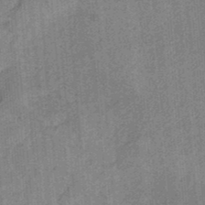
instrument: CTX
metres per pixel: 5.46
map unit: HNb
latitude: -34.3306
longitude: 57.3887
